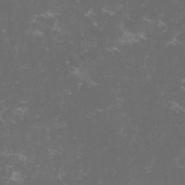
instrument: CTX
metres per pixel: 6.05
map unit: lHvf
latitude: -13.5021
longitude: -99.2914
